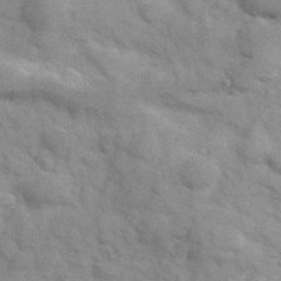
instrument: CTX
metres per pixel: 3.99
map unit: Hve
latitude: 32.2900
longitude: 151.1431
